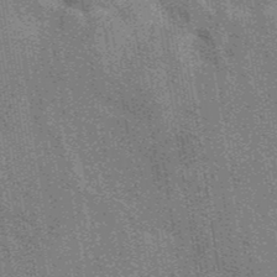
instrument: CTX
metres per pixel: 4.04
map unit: eAb
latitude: 40.6868
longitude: 106.9731
